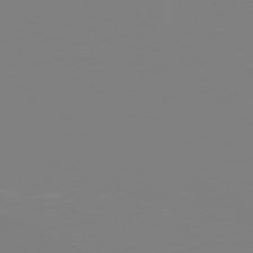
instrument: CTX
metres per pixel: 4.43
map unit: Hpe
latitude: 77.1592
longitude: -161.5749
